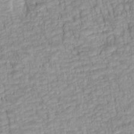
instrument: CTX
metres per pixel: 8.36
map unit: lAa
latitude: 6.1389
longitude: -115.2159
